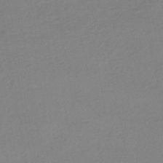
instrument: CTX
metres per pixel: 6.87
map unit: HNhu
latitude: -45.5966
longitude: 94.2739
